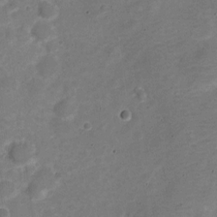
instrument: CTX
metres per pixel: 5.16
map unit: Nve
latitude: -22.5574
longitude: 105.0108
